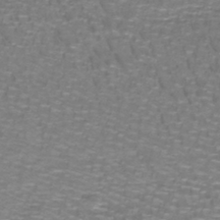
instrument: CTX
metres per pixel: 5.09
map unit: lHb
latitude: -41.9367
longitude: 55.5399
